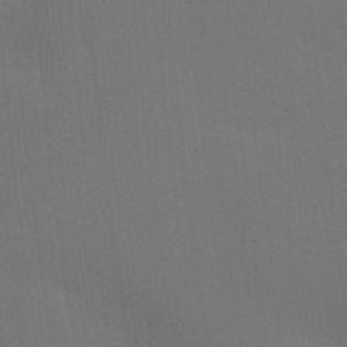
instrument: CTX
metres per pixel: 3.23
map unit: lAa
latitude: 11.5749
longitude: -108.4979
